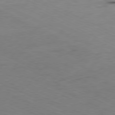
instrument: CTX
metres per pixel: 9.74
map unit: Ap
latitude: -80.7086
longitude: -74.9892
